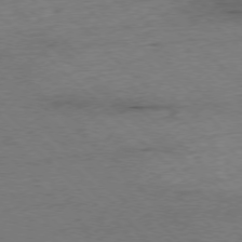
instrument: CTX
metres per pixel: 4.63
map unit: Ap
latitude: -77.2943
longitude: -86.6112
